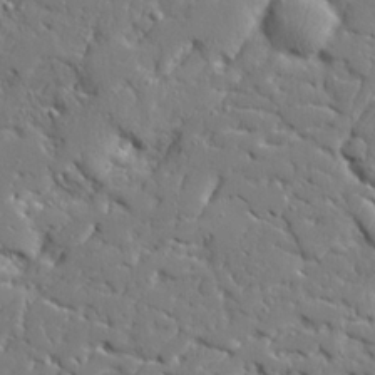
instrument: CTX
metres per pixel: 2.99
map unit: Ave
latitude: 23.3293
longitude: -129.5560
